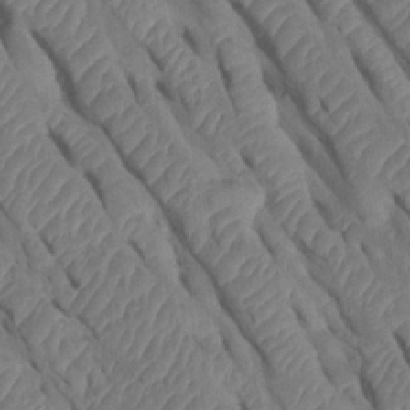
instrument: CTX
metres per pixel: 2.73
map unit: Htu
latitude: 0.8191
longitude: 147.5399
